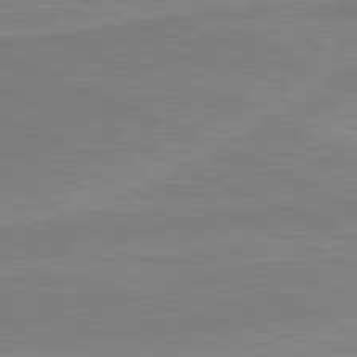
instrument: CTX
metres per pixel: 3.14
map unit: lApd
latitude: 81.2537
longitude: 168.7841
